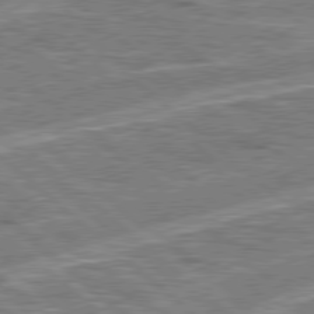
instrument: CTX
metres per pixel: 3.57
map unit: Hpe
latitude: 78.3468
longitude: -157.5749
